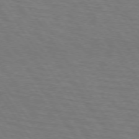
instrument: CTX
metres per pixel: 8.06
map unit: lApd
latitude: 73.4427
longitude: -73.1593
